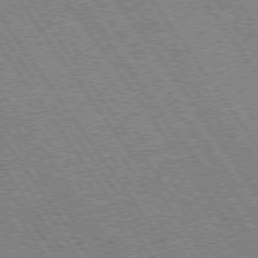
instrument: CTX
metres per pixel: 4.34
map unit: Hpe
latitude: 73.6883
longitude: -142.2523
